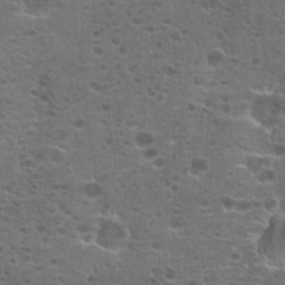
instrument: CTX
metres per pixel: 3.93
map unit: Hto
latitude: 18.8191
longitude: -41.6693
